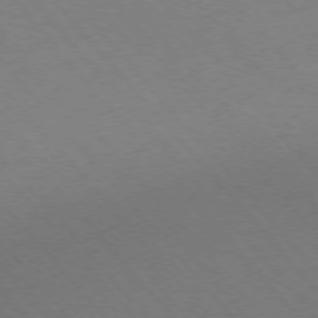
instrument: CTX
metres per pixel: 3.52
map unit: Ap
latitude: -75.8801
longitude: -63.6694
